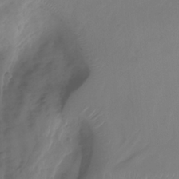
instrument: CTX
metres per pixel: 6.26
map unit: Nhu
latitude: -13.8234
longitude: -60.0255
